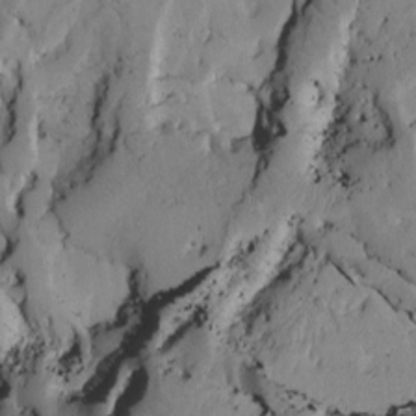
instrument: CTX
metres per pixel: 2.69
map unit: Htu
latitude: -3.6532
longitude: 170.1039
